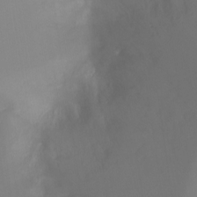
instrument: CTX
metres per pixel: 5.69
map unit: Ht
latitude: -17.5966
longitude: -46.4790
